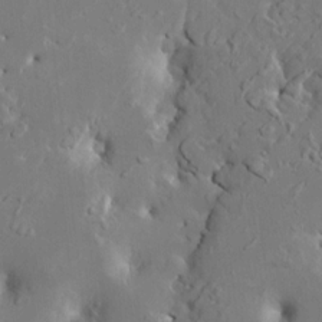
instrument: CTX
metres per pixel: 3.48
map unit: HNhu
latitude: 6.1389
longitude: -4.8191
